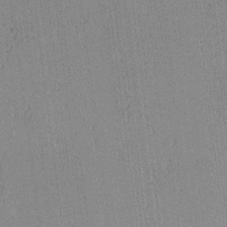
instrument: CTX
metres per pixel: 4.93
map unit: lAa
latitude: 12.5924
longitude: -107.5749
